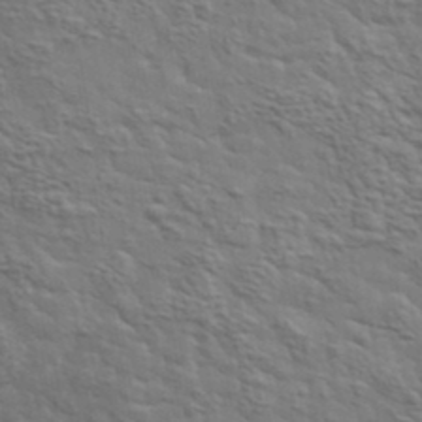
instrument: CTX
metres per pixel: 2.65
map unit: lHvf
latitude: 37.5749
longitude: -89.1404
